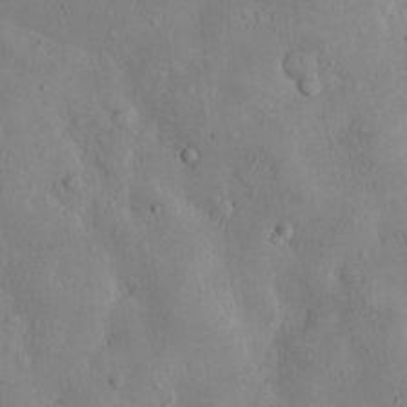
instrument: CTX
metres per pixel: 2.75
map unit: Hto
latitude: 10.4034
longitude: -57.6882
